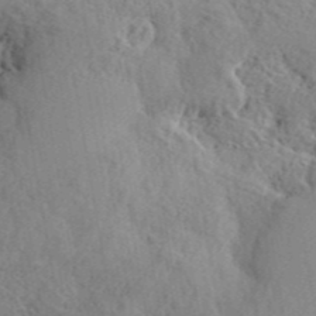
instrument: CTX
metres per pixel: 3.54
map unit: eHh
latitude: 34.3278
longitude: -133.9906
